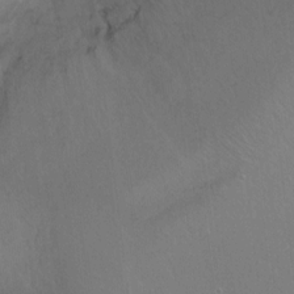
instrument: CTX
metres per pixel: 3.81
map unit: Ht
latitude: -5.6910
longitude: -36.9325
